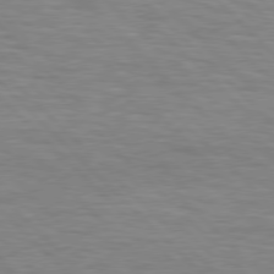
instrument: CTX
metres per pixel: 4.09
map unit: Hpe
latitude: 77.5938
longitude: -154.7246
